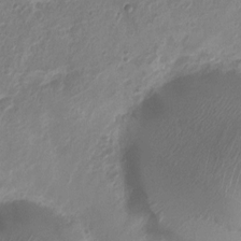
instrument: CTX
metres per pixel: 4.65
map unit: Nhu
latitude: 4.7813
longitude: -18.4979
